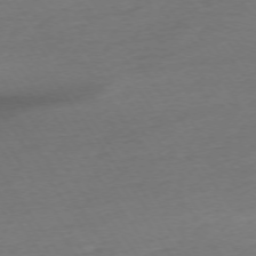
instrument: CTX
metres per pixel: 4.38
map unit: Ap
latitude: -74.5385
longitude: -81.2537
